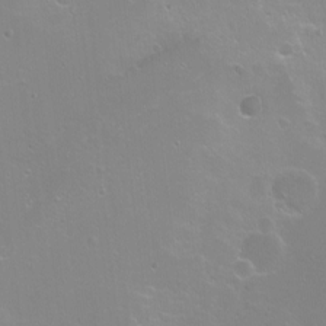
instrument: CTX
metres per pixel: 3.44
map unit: Nhu
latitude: -7.7666
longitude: -43.8206
